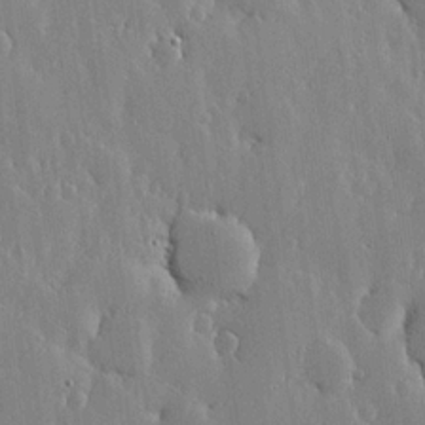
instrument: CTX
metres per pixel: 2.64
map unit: lHvf
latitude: 18.4034
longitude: -115.8961
